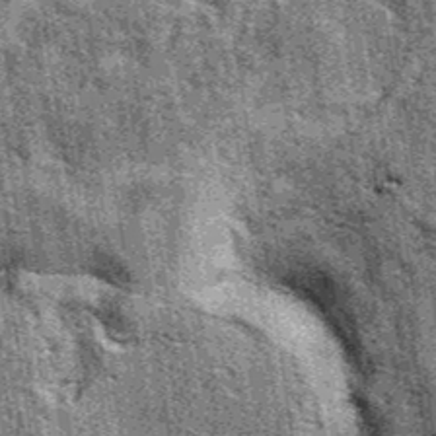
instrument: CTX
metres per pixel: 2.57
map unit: eAb
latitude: 39.5749
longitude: 107.2754
